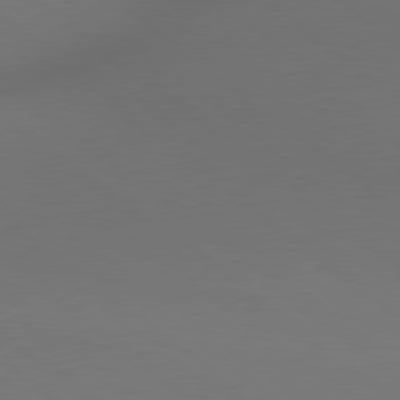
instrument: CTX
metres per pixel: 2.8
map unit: lApd
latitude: 78.8380
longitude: 175.5399
